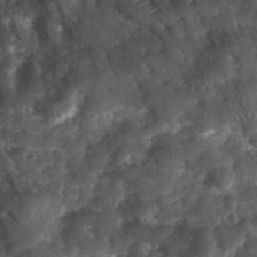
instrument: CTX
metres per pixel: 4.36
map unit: Ave
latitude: 17.6694
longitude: -131.5560
